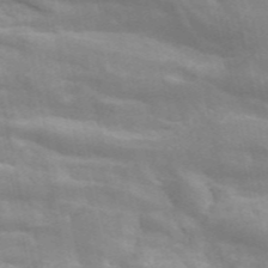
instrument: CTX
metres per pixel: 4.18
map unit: ANa
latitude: 46.0822
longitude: 25.7666
